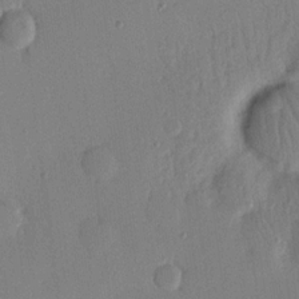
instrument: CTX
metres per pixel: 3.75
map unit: Nhu
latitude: 16.2900
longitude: -78.9514
